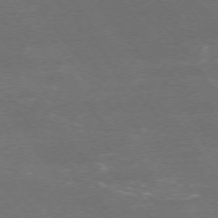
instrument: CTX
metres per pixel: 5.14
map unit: Ap
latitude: -75.6155
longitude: -74.6679
